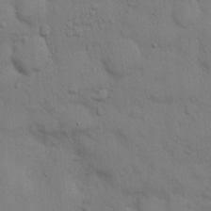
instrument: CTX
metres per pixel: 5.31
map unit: Hto
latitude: 11.9528
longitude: -56.7057
